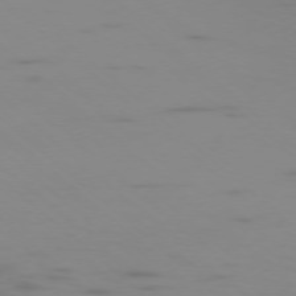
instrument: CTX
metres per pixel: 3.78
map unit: Ap
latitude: -77.5588
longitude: -67.4426
